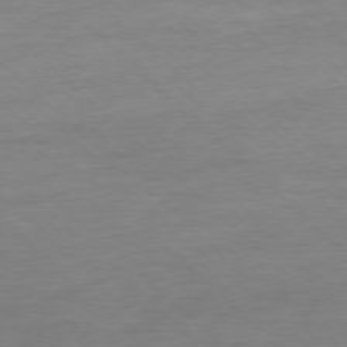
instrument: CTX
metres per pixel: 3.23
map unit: Ap
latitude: -77.8422
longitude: -98.2333
